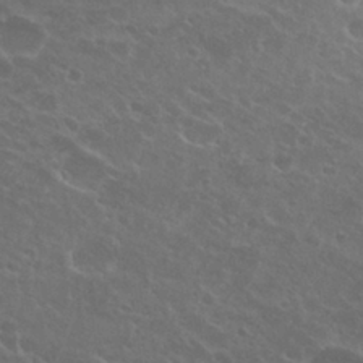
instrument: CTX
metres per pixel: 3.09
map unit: Nhu
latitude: 26.8758
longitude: -51.3670
